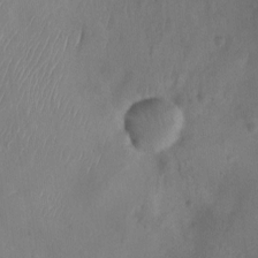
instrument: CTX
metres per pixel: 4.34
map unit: Ht
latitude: -9.6911
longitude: -22.6679
